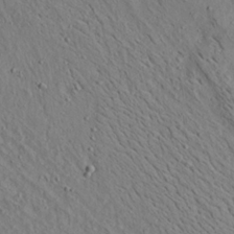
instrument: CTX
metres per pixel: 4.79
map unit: Aa
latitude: 22.1011
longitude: -139.9717
